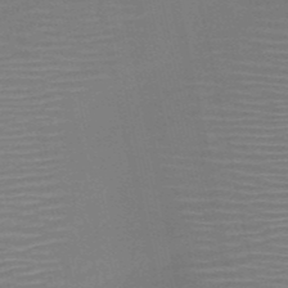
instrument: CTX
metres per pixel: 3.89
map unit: HNb
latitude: -51.6155
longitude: -47.5183
